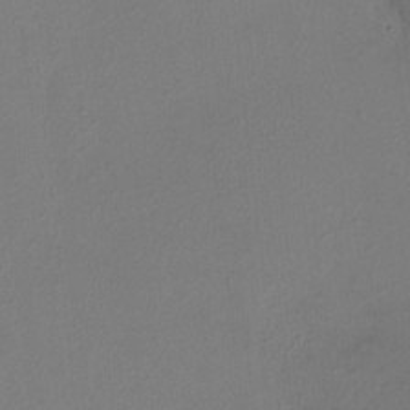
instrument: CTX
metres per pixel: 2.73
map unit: HNhu
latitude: 6.1767
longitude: 6.7085
